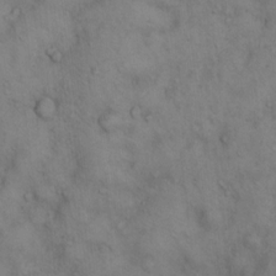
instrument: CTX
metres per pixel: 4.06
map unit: Hto
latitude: 12.7246
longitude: -59.7261
